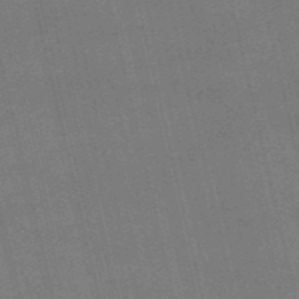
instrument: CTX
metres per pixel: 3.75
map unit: HNb
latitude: -52.7463
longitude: -40.9702
